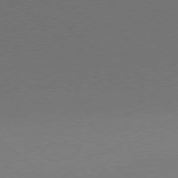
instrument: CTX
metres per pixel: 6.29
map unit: Ap
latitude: -78.6518
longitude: -99.6504
